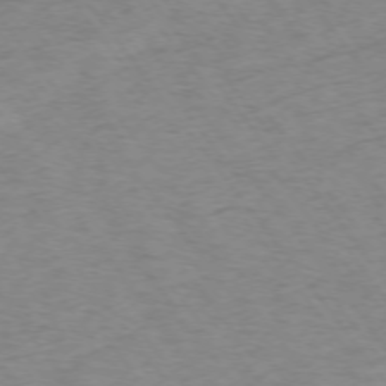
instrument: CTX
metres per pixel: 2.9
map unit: Ap
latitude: -74.7275
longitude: -79.0459
